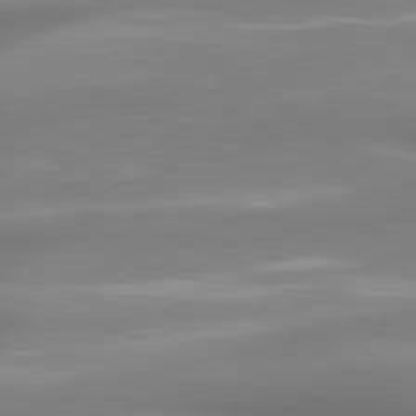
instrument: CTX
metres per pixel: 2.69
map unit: lApd
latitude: 80.1956
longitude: 179.0108
